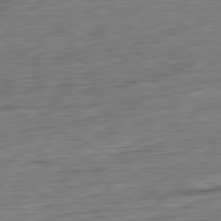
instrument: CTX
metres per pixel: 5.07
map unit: Ap
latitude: -81.6155
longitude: -68.2145
